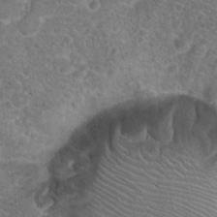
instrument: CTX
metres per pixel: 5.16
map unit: Hto
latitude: 19.7827
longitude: -41.4426
